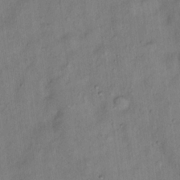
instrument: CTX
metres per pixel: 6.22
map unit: Hto
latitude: 15.4616
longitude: -40.0444
